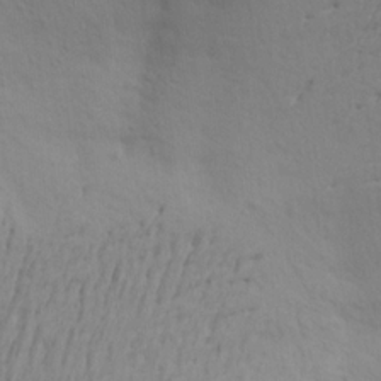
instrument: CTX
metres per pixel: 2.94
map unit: Aa
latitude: 19.4048
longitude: -145.1970
